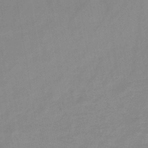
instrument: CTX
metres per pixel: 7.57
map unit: lHb
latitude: -44.9353
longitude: 67.3510
